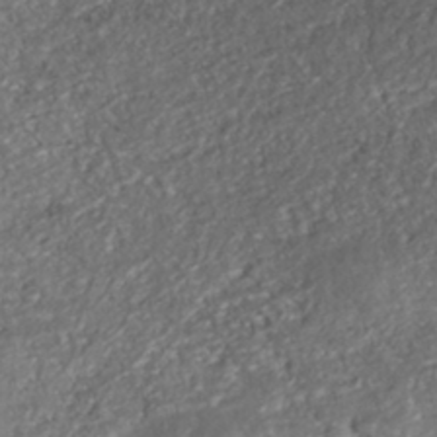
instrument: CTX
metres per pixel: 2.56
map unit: ANa
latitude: -42.6896
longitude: 109.4832
